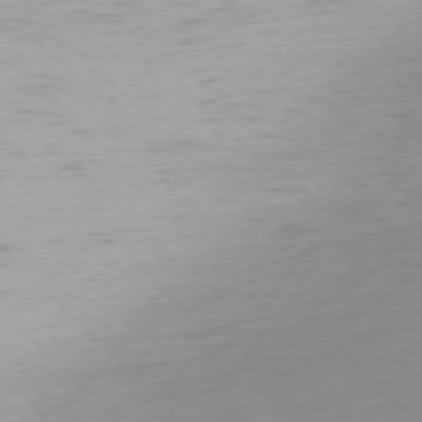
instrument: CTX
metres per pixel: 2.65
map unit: Ap
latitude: -76.8597
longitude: -62.9514
